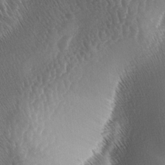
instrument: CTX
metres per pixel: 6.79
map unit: lAa
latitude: -4.9730
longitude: -128.7246
